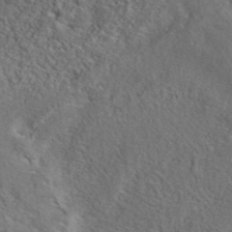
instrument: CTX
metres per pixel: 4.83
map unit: eAb
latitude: 39.6127
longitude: 112.7085
